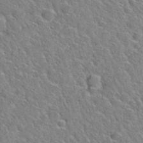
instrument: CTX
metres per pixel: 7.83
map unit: Hto
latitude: 35.8772
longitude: -49.3104
